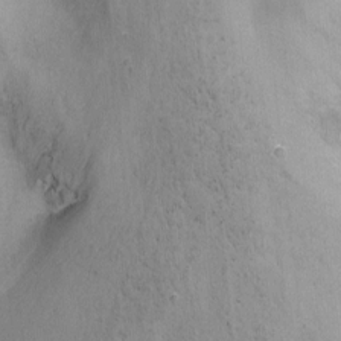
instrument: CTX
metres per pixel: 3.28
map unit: Nhu
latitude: -10.8219
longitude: -36.1578
